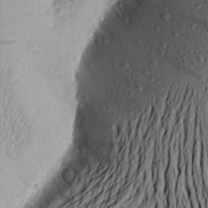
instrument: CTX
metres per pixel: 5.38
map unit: Aa
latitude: 19.4426
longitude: -148.8569
